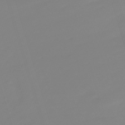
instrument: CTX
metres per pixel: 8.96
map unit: lHb
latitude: -49.6722
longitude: 81.5777
